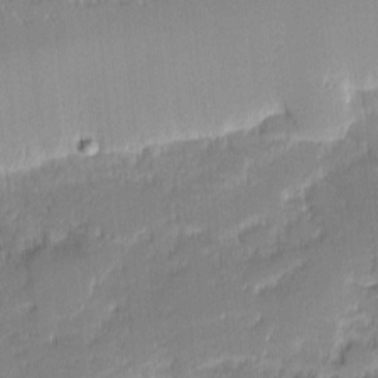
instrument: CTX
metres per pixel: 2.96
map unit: eHh
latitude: -2.2172
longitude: -82.6112
